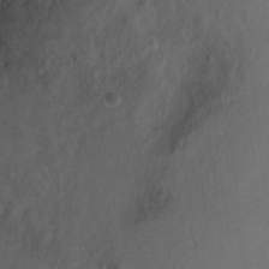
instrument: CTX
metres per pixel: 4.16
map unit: Hto
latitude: 3.1403
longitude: -33.3482
